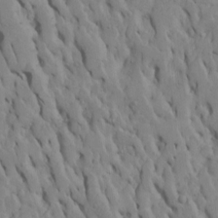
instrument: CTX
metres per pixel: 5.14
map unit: Htu
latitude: -7.5777
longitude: 145.0675
